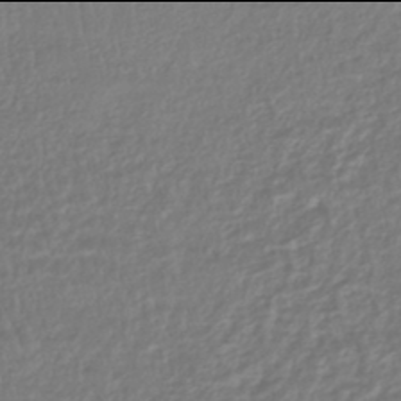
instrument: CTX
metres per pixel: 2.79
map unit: HNhu
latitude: -46.0094
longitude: 99.1809
